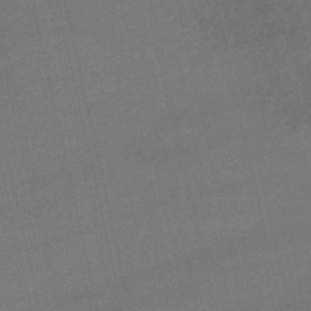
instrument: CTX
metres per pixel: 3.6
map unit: lHb
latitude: -47.9178
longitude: 70.7463
